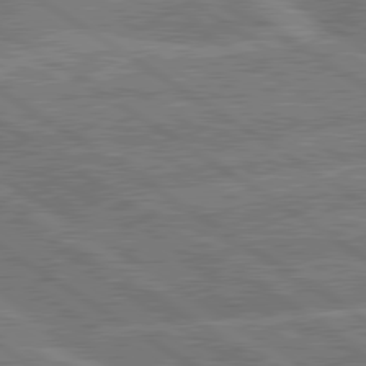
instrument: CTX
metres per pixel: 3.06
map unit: lApd
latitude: 79.9339
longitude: -157.4804
